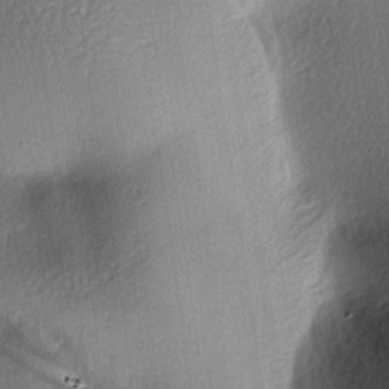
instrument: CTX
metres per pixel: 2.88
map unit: lAa
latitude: -6.1228
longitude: -123.7639
